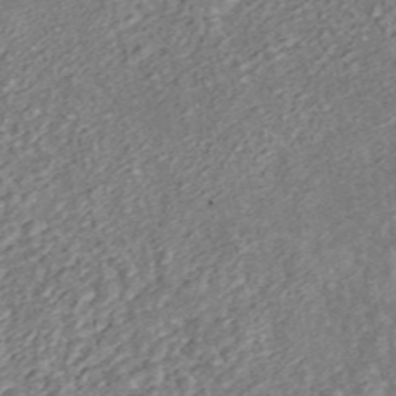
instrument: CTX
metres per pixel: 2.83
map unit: ANa
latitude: 44.9513
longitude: 20.9541
